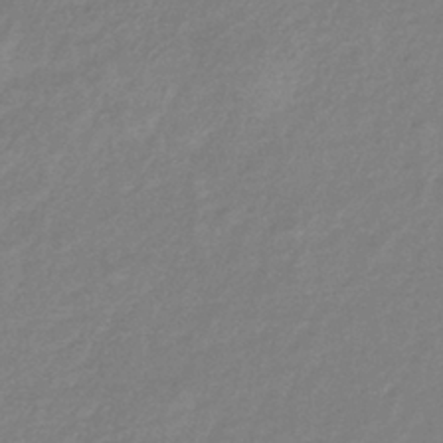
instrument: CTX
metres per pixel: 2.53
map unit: eHb
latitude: -40.4440
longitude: 81.7856
